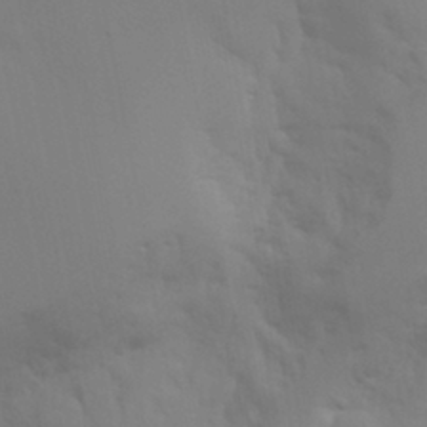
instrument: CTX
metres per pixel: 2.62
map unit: Aa
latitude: 25.7449
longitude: -131.1970
